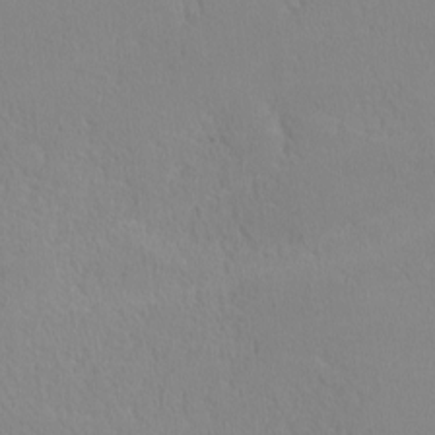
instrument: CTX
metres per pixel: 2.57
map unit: lHvf
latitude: -12.1228
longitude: -99.8961
